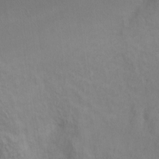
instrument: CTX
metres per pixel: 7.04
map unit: Ht
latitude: 1.4804
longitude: -35.8205
